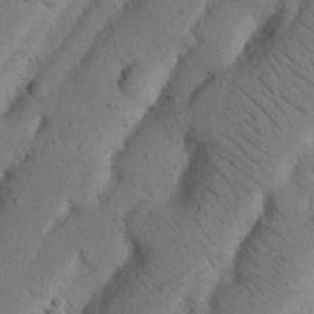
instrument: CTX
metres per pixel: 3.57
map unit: Nhu
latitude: 20.4979
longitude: -74.9514
